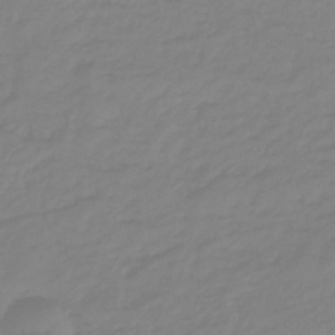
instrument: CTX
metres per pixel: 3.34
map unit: eHb
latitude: -46.2172
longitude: 81.1809
